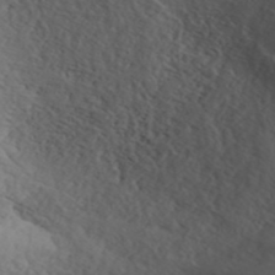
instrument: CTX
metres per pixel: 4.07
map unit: ANa
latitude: 42.8380
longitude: 28.9542
